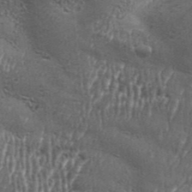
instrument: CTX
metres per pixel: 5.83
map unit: Aa
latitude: 33.5371
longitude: -135.6505
